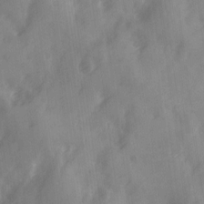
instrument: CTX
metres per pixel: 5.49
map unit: Ave
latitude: 19.0458
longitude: -131.6316
